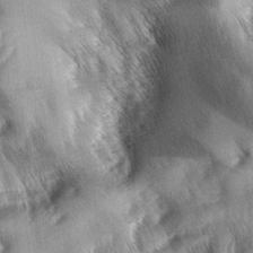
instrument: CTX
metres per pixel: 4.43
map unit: lAa
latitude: -5.8044
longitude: -127.2348
